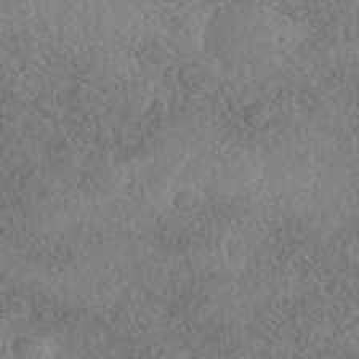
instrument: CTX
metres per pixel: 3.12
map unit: Nhe
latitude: -41.1620
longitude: -111.2537
